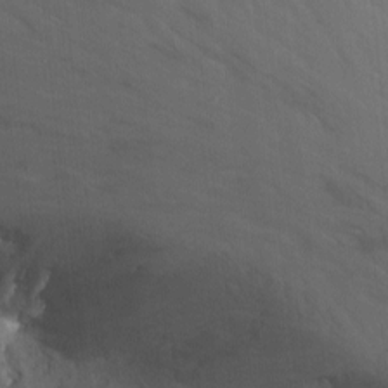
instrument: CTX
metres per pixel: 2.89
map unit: Nhu
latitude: -6.5007
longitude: -47.7261
